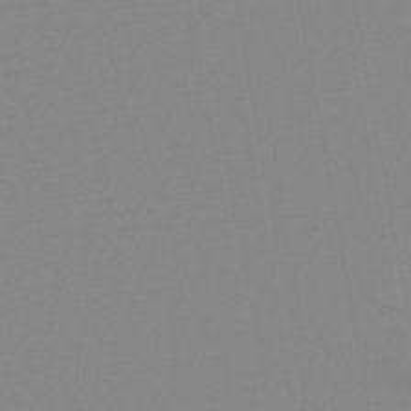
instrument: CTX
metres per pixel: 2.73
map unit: HNhu
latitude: -44.0283
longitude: 90.3307
